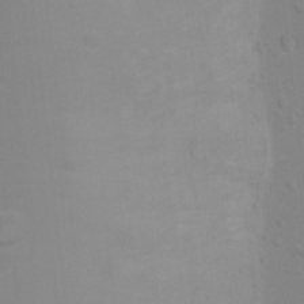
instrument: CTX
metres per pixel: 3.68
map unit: Ht
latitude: 2.9702
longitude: -28.7624
